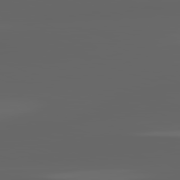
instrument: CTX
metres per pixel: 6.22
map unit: lApd
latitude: 82.8569
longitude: -136.3090
